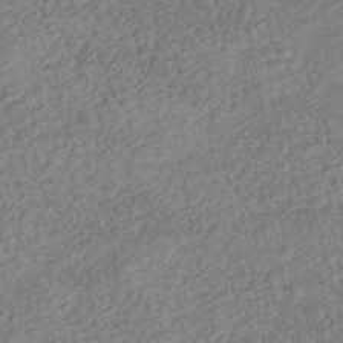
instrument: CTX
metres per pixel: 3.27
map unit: HNhu
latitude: -43.0864
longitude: 98.8408
